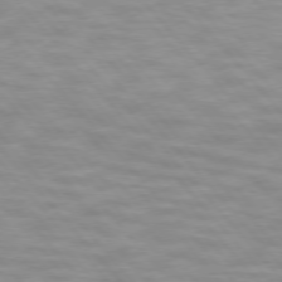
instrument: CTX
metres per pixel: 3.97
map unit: lApd
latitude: 74.5735
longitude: -60.7246
